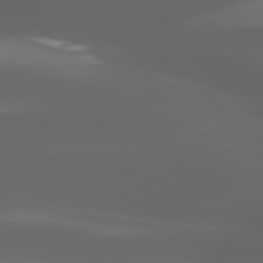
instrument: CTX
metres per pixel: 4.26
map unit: lApd
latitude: 80.1011
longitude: -144.4790
